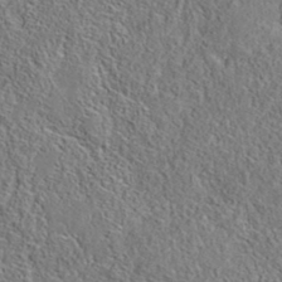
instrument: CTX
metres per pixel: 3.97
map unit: eAb
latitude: 35.8205
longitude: 111.7477
